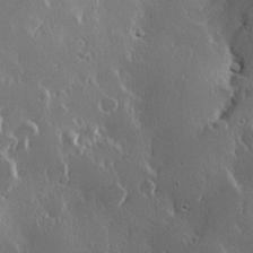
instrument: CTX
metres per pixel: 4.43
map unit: Hve
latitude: 22.9514
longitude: 146.3873
